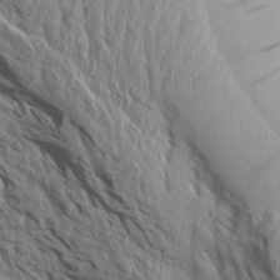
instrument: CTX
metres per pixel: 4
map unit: Aa
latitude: 14.3846
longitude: -143.4049
